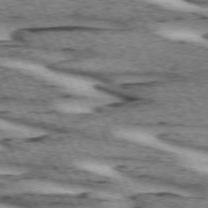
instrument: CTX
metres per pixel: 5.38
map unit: lApd
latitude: 72.4412
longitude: -54.8191
